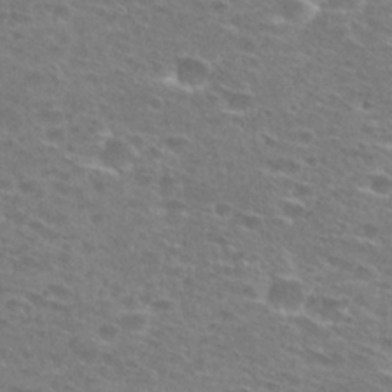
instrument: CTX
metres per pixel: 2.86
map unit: Hto
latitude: 28.3656
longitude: -47.5371
